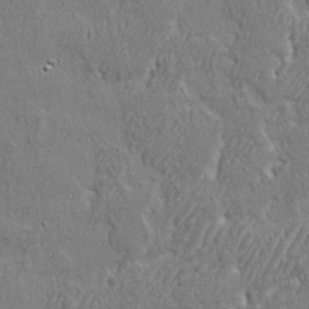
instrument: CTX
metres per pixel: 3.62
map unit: eHh
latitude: 3.4426
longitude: -78.1011
